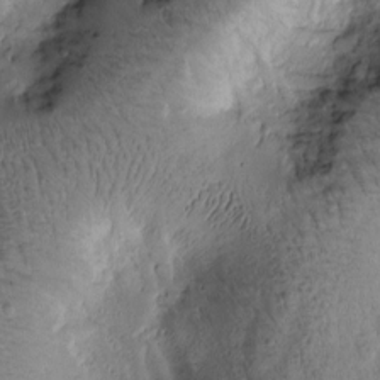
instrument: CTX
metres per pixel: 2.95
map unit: Htu
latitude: -2.4628
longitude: 171.1242
